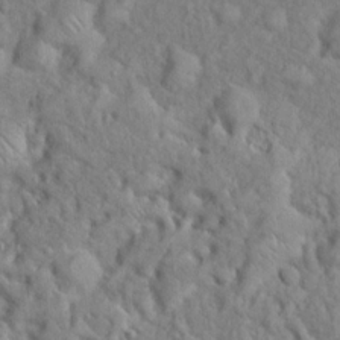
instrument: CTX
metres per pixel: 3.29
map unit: Hto
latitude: 16.9514
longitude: -52.4979
